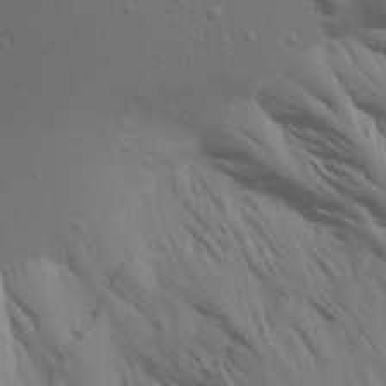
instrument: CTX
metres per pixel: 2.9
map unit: Aa
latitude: 18.9891
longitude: -142.9514
